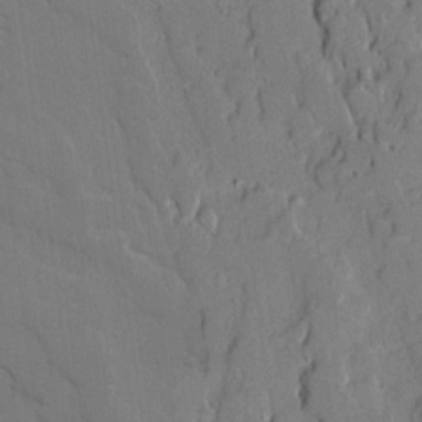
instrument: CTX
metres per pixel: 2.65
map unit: Ave
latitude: 18.2333
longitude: -128.3845
